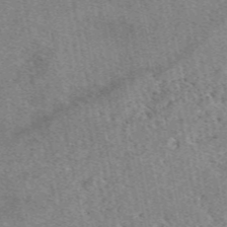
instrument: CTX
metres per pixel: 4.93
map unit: eAb
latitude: 48.8758
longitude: 109.5021
